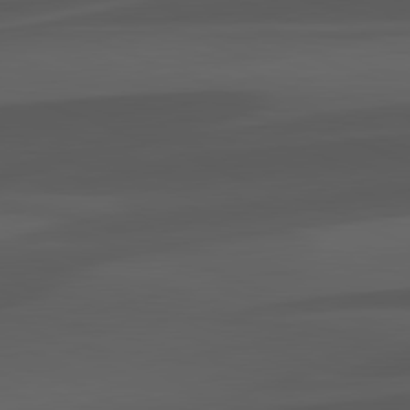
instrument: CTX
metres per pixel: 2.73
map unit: lApd
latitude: 81.9528
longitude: 127.2753
